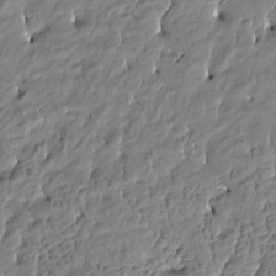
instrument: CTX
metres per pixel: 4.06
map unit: Htu
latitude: -4.8975
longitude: 176.8219
